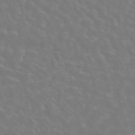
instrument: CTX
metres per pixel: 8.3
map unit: ANa
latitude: 43.2159
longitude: 23.0865
